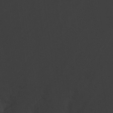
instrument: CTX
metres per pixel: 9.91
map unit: Ave
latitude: 23.0458
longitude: -131.5749
